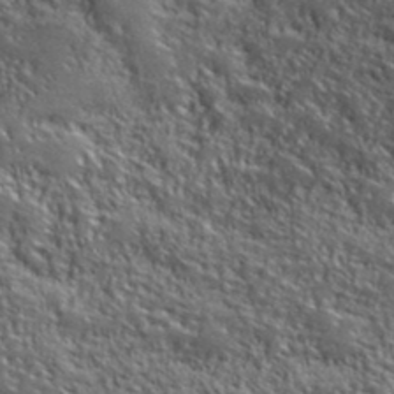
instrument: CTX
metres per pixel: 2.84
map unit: lHvf
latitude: 39.4804
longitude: -90.4223
